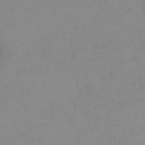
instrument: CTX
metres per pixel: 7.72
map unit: eHh
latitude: 24.1388
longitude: -64.8947
